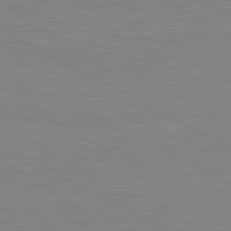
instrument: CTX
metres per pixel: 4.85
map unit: lApd
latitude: 80.6679
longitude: 171.1809
